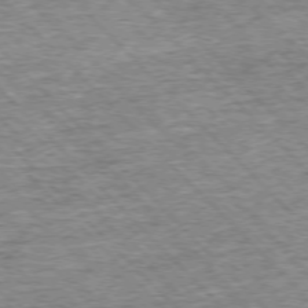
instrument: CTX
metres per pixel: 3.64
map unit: Ap
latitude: -76.2550
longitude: -92.0444
